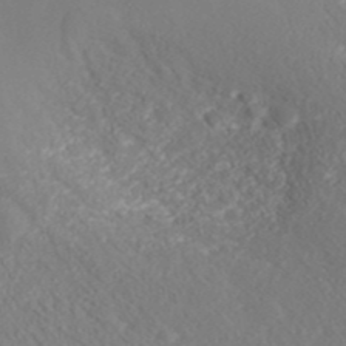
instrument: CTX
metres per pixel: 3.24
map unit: ANa
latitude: 41.9528
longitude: 28.4251
